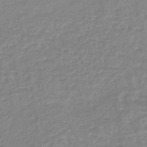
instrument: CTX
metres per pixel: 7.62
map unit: lHb
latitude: -41.4832
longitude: 73.6722
